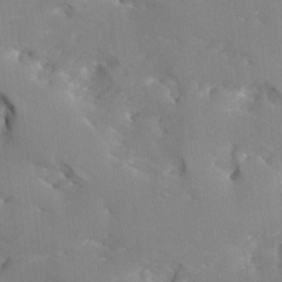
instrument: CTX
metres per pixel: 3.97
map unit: Ave
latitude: -9.1998
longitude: -117.4993
